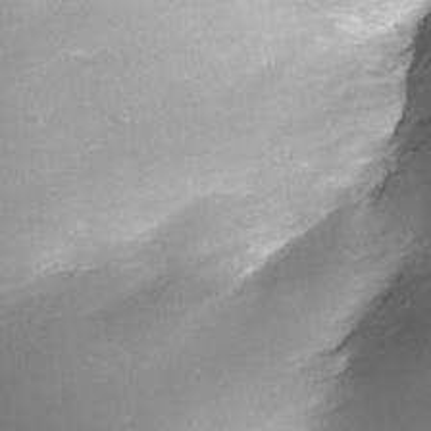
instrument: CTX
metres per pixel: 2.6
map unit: Nhe
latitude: -32.7652
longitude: -116.4034
